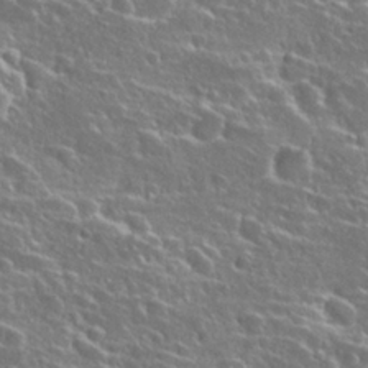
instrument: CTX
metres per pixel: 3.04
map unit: Hto
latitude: 27.1592
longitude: -50.5356
